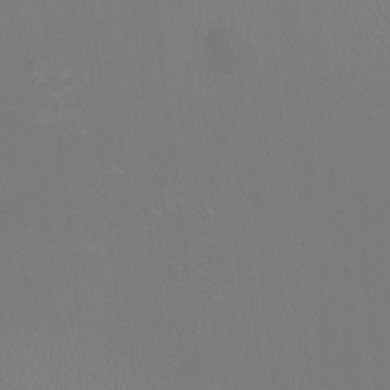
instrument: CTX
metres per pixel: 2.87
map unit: HNhu
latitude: -1.5966
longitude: -0.8002
